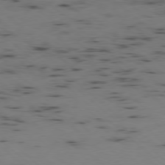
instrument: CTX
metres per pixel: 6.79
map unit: Ap
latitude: -78.1416
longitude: -74.4790
